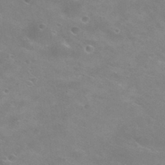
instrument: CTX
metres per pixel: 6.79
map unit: Hto
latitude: 31.0081
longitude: -47.5749
